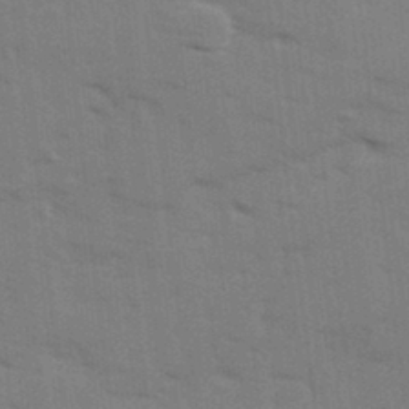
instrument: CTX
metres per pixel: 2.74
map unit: Ave
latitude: 13.8583
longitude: -102.7813
